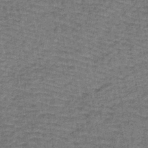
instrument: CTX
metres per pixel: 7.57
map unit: lHb
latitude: -40.5763
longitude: 58.7085
